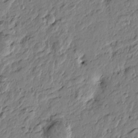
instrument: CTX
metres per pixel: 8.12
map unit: Htu
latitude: -4.5951
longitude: 179.7099
